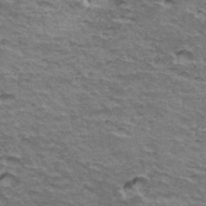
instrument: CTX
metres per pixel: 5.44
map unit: Hto
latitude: 35.8394
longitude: -42.4601
